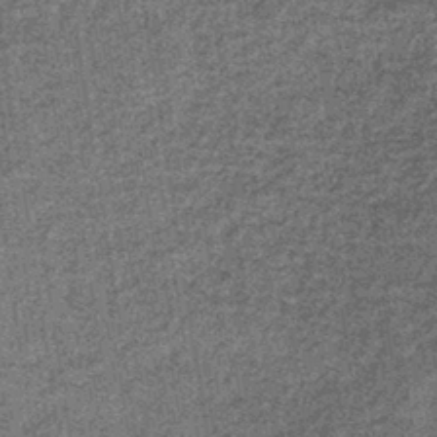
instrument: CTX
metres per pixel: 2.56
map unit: lHb
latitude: -38.8786
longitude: 66.5952
